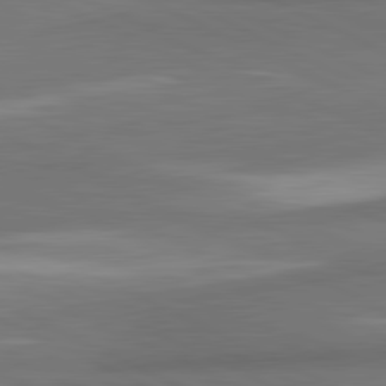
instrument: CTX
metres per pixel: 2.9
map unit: lApd
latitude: 81.3482
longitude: 139.4266
